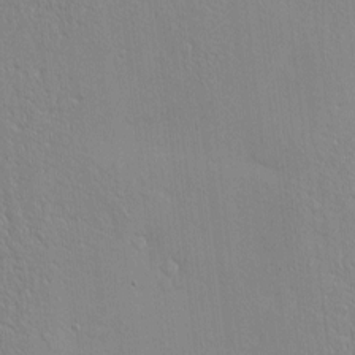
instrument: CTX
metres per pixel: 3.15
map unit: Nve
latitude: -9.0297
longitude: 174.2739
